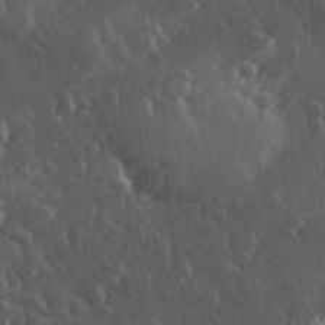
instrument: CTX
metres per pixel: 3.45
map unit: Hve
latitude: 27.3293
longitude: 147.4454
